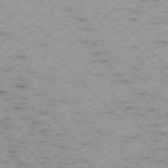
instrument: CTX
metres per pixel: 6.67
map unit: Ap
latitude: -77.2187
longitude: -61.3292
